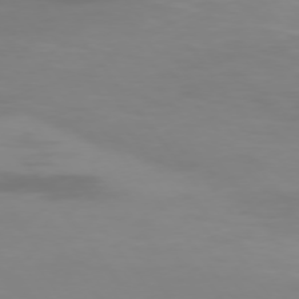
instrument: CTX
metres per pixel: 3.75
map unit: Hpe
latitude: 74.4412
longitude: -125.1592
